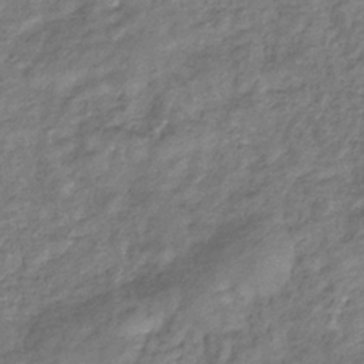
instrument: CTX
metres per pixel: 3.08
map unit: eHb
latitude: -32.8786
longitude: 73.5210
